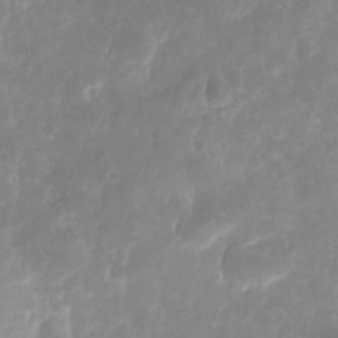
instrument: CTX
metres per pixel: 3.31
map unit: Nhu
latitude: -25.4832
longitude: -70.9514
